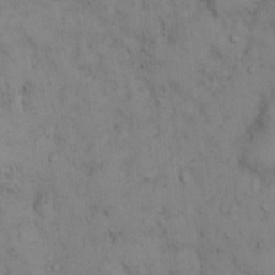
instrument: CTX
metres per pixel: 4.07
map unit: Hto
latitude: 12.2523
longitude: -59.7450
